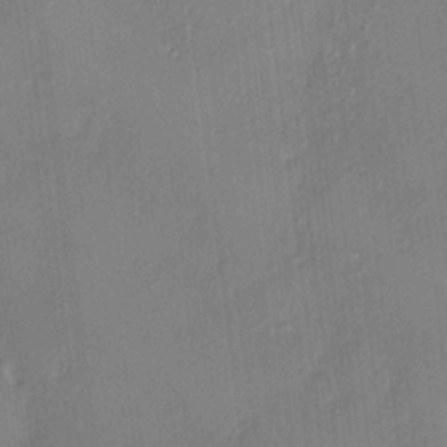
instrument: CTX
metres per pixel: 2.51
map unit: HNhu
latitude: 4.7813
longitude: 8.6896
